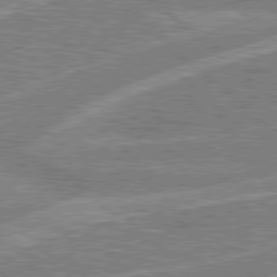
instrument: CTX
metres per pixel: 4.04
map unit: Hpe
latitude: 78.3845
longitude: -157.2914
